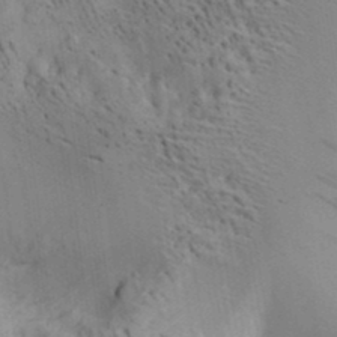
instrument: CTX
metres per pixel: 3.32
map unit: Aa
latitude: 19.3103
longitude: -140.4601
